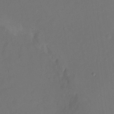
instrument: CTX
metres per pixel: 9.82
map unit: Nhu
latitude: -13.8045
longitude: -51.9906
